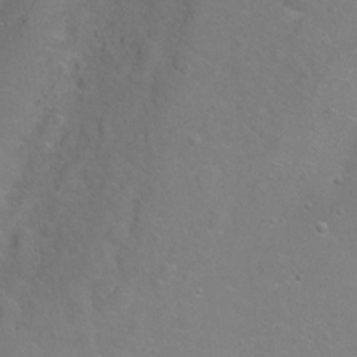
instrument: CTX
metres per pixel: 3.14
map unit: Hto
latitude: -5.0675
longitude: -35.3859
